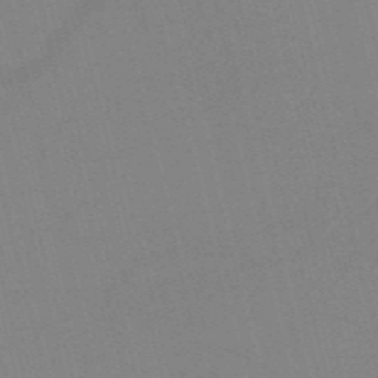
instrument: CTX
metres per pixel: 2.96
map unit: HNb
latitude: -52.8030
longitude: -46.9136
